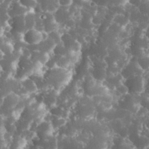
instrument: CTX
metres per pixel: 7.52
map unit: eHh
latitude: 34.5734
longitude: -62.6491
